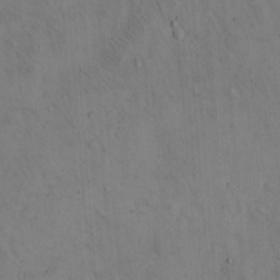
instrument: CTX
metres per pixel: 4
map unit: Hto
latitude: 13.5749
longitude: -59.4615
